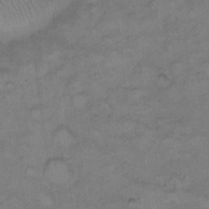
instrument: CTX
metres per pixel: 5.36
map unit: Hto
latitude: 7.7827
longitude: -60.8002
